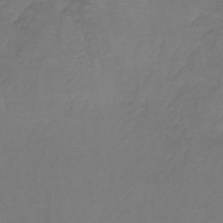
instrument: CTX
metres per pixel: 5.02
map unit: lHb
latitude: -37.8989
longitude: 61.8233
